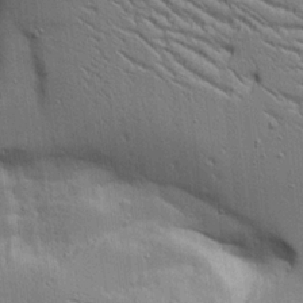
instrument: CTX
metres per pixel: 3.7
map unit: Aa
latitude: 17.0270
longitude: -125.2914
